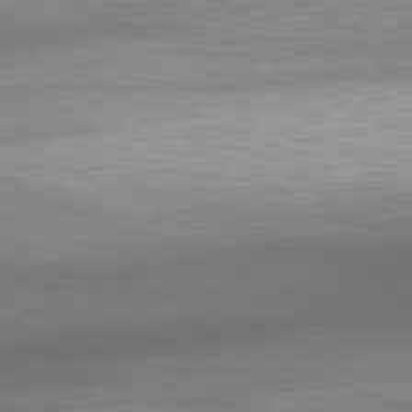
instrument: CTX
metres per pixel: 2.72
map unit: Ap
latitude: -81.6155
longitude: -80.2522
